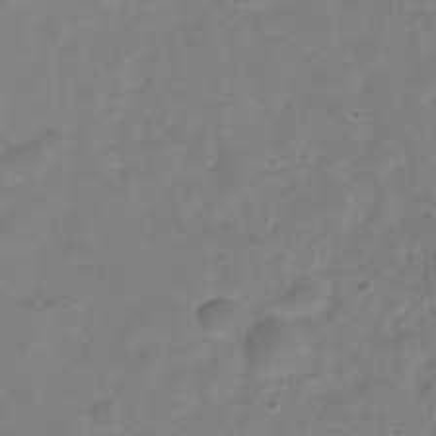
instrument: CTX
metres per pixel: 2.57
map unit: Hve
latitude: -30.9164
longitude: 95.5399
